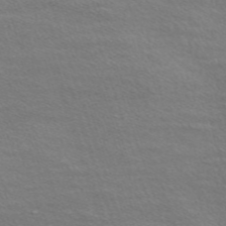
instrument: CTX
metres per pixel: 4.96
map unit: Nve
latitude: -56.9164
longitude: 59.7666
